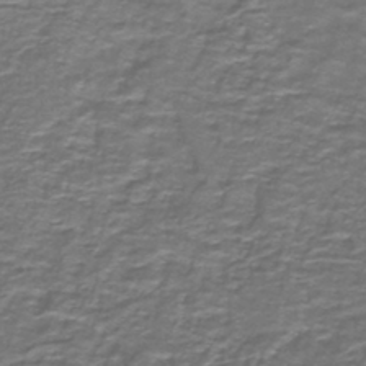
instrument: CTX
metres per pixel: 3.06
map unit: lHb
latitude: -42.5006
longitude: 55.7478
